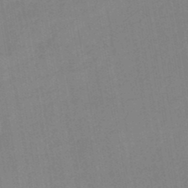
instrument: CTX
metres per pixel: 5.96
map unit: lHb
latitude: -45.8989
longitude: 72.8597
